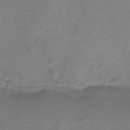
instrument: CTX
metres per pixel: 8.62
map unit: Ht
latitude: -10.5763
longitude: -46.3845
